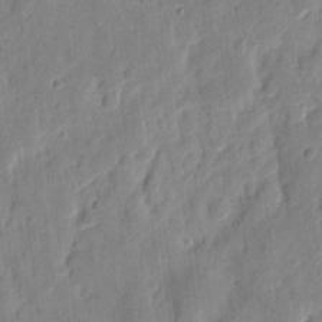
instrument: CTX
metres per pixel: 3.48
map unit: eHh
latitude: 8.9514
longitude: -74.1389
